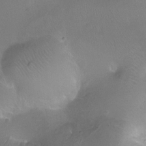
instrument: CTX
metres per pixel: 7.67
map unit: Ht
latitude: -11.3888
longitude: -44.0444
